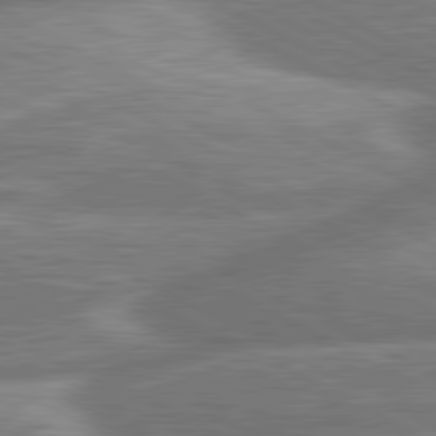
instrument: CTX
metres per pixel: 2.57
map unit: lApd
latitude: 80.9892
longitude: -166.6679
